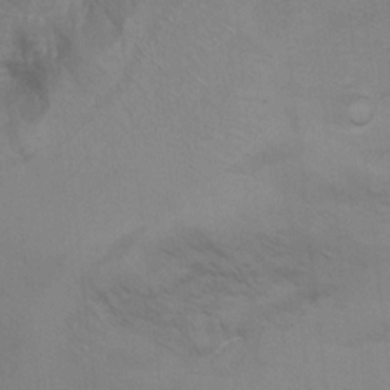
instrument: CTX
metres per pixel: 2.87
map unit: Hto
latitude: 11.7639
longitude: -35.7449
